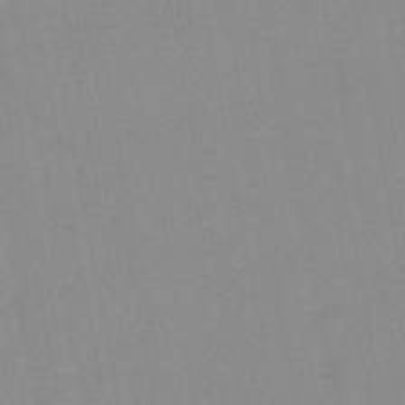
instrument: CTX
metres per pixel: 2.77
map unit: lHb
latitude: -44.8408
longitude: 77.2376
